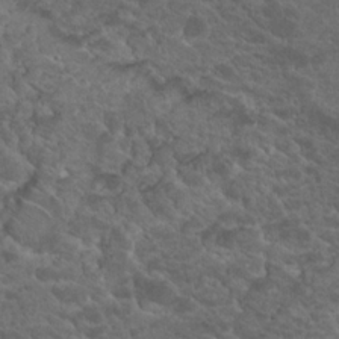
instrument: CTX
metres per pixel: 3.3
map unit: Hto
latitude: 19.1403
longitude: -34.7057
